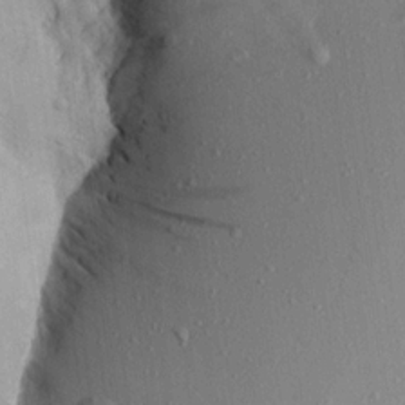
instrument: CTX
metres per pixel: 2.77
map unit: Aa
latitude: 16.1200
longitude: -145.8961
